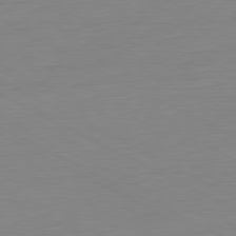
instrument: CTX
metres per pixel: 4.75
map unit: Ap
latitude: -80.7086
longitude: -77.5182
